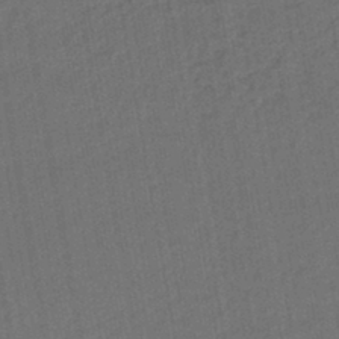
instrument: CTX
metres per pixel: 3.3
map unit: lHb
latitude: -43.1620
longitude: 61.1620
